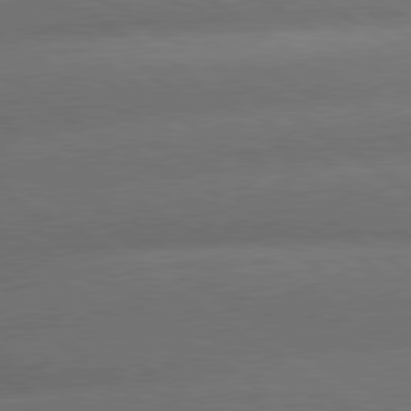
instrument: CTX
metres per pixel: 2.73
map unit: lApd
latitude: 79.9717
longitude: -154.0255
